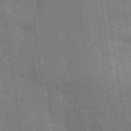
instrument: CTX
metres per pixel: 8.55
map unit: Aa
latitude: 33.3293
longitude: -143.5182
